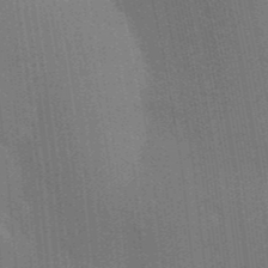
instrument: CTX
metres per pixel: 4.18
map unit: Aa
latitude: 33.1781
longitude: -143.3860
